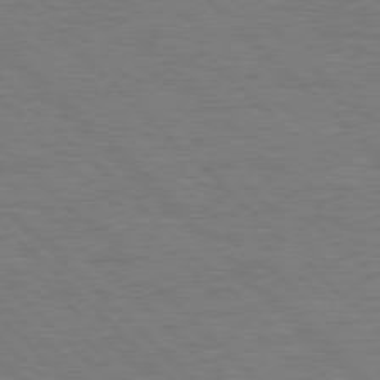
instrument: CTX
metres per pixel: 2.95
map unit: Hpe
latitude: 78.0255
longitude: -154.6490
